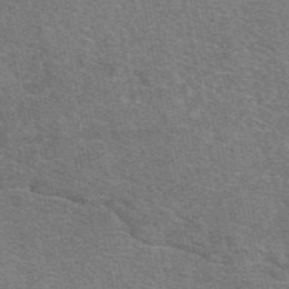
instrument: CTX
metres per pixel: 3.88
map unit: eAb
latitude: 48.7624
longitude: 114.2739
